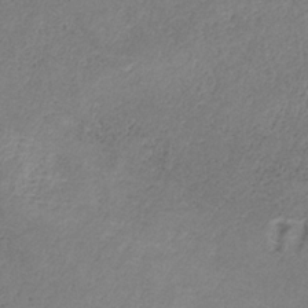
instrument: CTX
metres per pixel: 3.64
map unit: HNb
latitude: -31.9556
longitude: 61.1998
